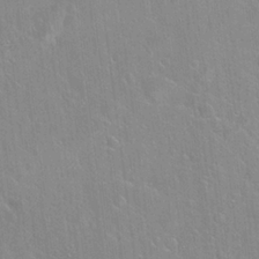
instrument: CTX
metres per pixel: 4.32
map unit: Hto
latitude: 21.9339
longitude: -52.1200
